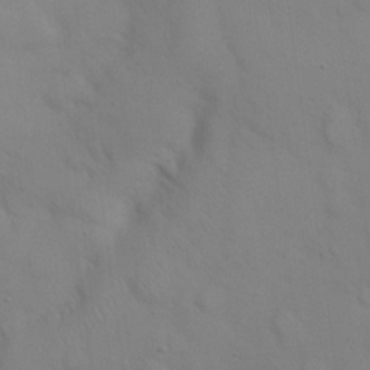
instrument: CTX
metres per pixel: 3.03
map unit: eHh
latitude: 22.0633
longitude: -61.6694
